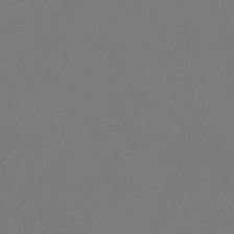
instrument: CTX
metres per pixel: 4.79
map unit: Nve
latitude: -58.4817
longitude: 60.4062
